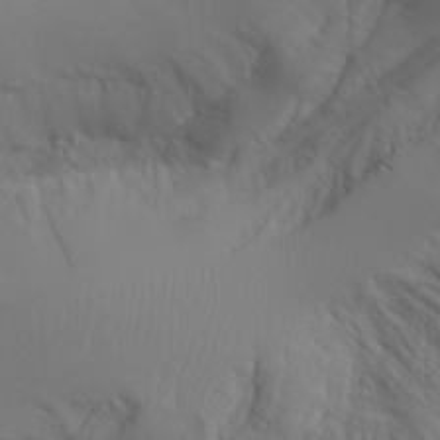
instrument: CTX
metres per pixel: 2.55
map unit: Aa
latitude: 26.7057
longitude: -132.9325
